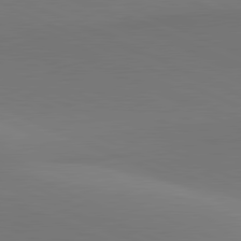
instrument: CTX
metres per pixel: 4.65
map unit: lApd
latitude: 81.5938
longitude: 144.6708
